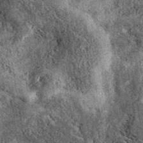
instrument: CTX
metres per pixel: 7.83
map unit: eAb
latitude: 39.9339
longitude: 109.0486
